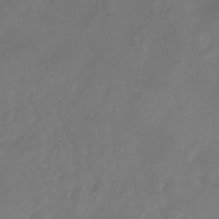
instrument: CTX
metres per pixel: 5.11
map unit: Nhu
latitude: -28.3495
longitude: -72.4034
